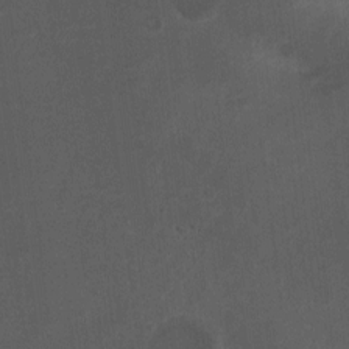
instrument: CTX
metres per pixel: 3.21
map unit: Ht
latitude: 2.4790
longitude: -26.9514
